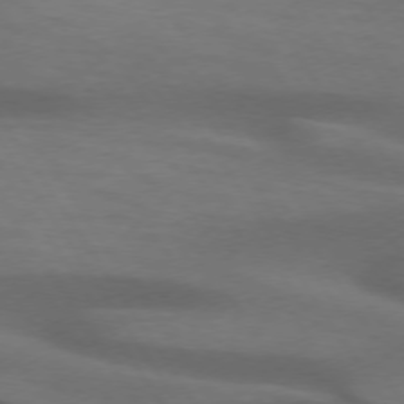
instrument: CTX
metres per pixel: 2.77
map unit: lApd
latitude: 73.8017
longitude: -52.4223
